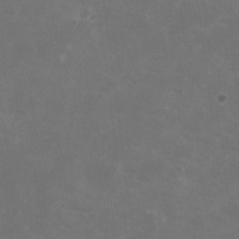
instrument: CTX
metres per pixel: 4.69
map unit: HNhu
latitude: 0.8191
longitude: -1.1403
